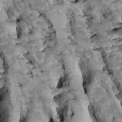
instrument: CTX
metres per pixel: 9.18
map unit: Htu
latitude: -6.2928
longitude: 145.4077
